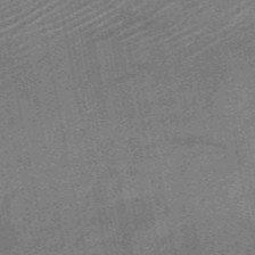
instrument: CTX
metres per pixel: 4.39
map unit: HNb
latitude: -53.4076
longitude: -49.1970
